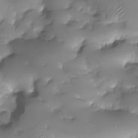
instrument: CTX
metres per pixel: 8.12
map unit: Nhu
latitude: -28.2551
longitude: -59.9150
